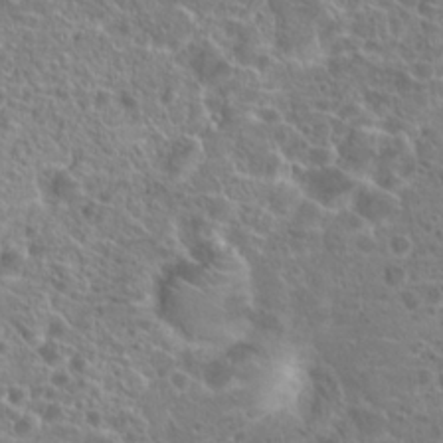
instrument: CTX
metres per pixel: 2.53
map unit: Hto
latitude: 20.0444
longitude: -40.7435
